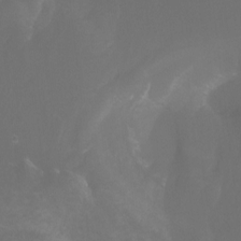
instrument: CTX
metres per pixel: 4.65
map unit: Nhu
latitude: -15.8612
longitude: -50.5167
